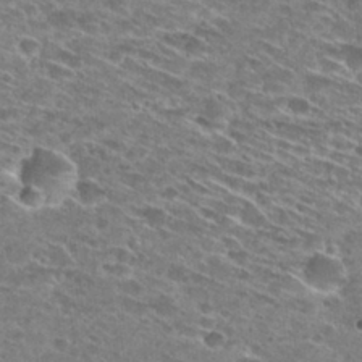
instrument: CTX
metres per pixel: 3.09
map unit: Hto
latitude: 28.4790
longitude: -45.6316
